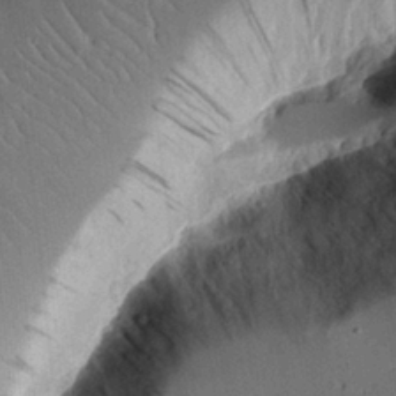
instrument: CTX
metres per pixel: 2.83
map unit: Aa
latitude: 12.6302
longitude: -126.4412
